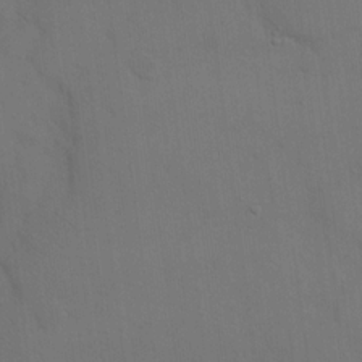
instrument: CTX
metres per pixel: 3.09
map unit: eHh
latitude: 17.7450
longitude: -66.1577
